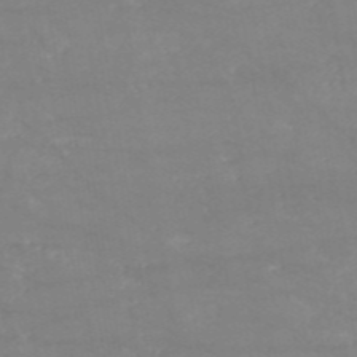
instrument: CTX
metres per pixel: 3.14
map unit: HNb
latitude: -53.9556
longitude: -34.7624
